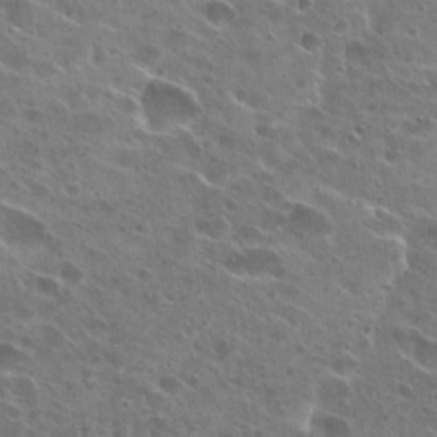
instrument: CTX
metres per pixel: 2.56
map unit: Hto
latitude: 27.7261
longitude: -44.7624
